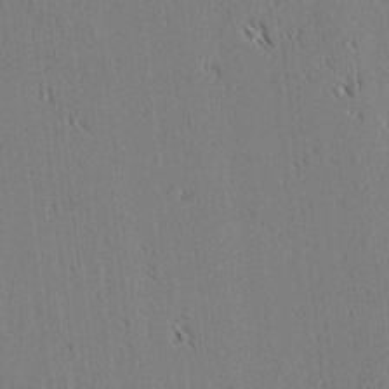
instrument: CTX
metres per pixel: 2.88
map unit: lAvf
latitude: 3.0458
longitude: -106.3467
